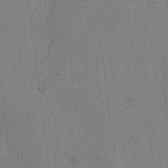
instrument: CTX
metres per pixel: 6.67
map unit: lAvf
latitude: -5.6722
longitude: -113.8961
